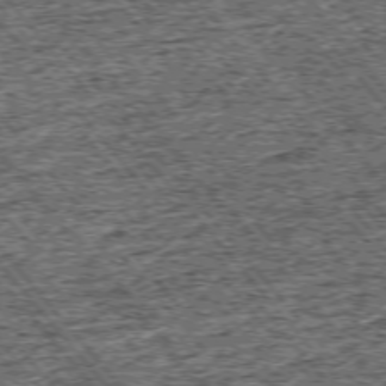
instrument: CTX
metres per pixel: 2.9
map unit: Ap
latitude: -75.3510
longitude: -91.1970
